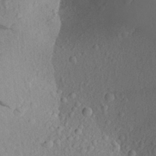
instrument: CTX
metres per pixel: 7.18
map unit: Aa
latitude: 26.2334
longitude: -144.7813
